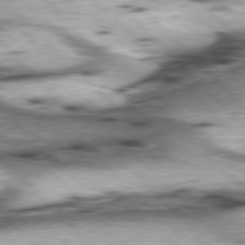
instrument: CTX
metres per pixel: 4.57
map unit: lApd
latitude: 77.1025
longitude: -50.5167
